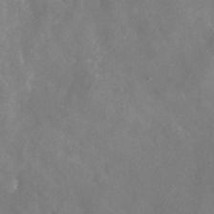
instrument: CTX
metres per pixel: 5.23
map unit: Nhu
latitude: -24.7463
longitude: -57.1592
